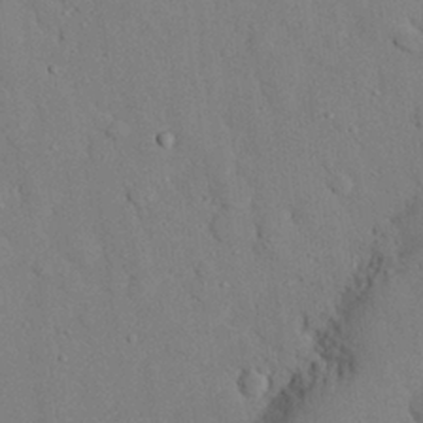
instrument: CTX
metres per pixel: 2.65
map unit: eHh
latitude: 26.6869
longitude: -79.4049
